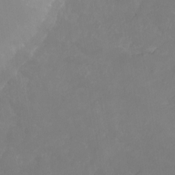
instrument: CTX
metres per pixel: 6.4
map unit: Nhu
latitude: -8.8975
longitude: -52.0444
